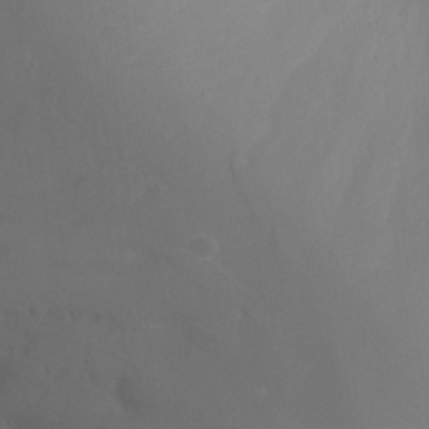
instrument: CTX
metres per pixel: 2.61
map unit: Ht
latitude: -6.8408
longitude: -29.7638
